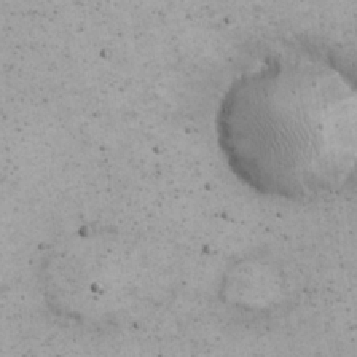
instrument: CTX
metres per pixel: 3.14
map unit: eHh
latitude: 21.9339
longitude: -65.7450
